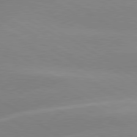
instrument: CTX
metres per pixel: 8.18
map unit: lApd
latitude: 80.1389
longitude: -145.9717
